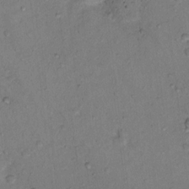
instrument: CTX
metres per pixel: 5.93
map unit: Nhu
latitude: 14.4601
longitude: -36.7624
